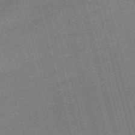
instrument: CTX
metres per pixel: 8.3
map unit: eHb
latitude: -49.0109
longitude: 76.8219
